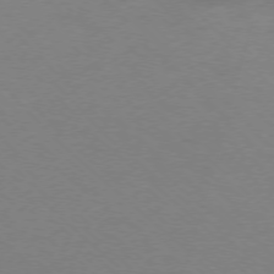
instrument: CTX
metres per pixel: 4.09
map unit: Ap
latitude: -76.2928
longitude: -76.9702
